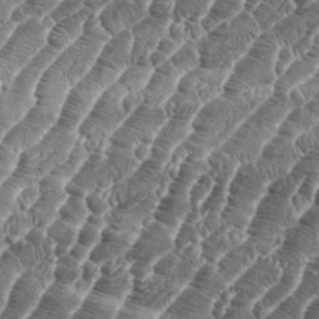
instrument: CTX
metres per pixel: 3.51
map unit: eHh
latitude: 36.4034
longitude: -136.8380
